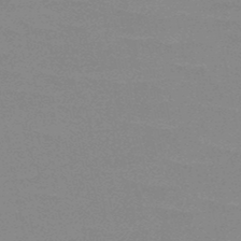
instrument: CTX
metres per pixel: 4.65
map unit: HNb
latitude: -48.6141
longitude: -49.4048
